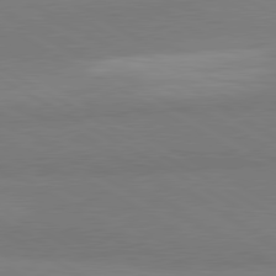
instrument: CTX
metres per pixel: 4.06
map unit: lApd
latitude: 80.6301
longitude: -179.4616
